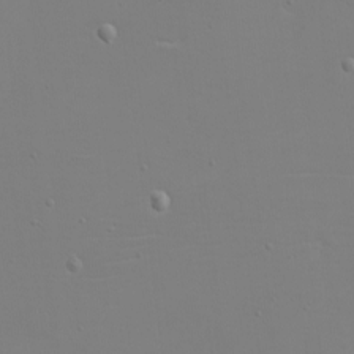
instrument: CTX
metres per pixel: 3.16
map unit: eHh
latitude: -5.3698
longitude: -83.7260
